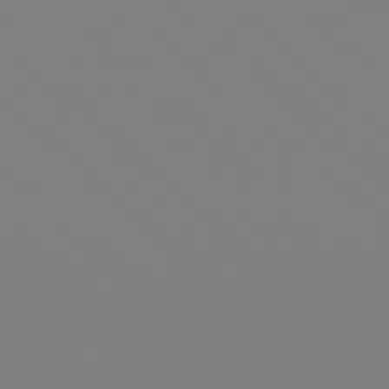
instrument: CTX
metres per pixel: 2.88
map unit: Hpe
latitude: 77.8016
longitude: -174.3467
